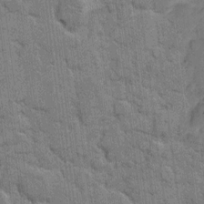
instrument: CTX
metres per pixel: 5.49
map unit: eHh
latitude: 10.5546
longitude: -64.9514
